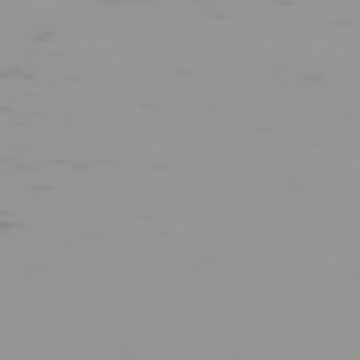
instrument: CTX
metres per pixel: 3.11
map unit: Hpe
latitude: -74.1606
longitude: 5.5399
